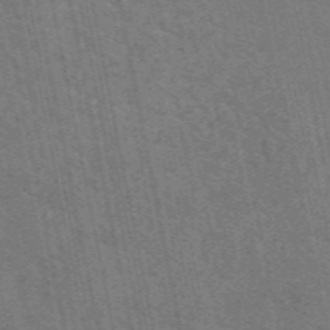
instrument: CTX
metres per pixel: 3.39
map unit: eAb
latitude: 51.0080
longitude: 112.3117
